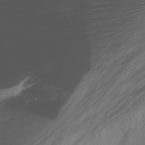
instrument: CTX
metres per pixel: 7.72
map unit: Nhu
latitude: -13.8989
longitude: -60.1200
